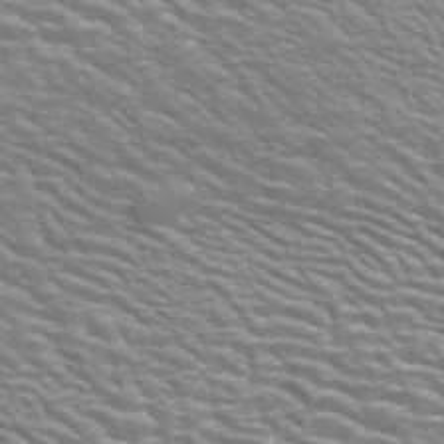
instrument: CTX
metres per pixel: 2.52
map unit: ANa
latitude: 42.9514
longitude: 14.2362
